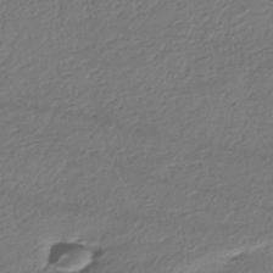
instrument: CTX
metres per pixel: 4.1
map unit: eHh
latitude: -41.7289
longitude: 122.6519
